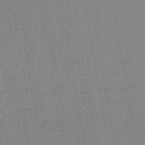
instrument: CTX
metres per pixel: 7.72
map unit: lHb
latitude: -42.2550
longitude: 62.9541
